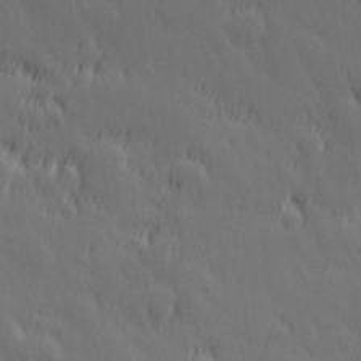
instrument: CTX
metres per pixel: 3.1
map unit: Hve
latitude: 26.2523
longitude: 145.3321
